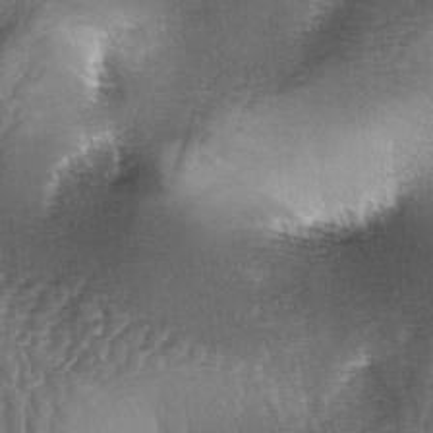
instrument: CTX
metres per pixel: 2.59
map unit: lAa
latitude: -4.9541
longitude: -128.4412
